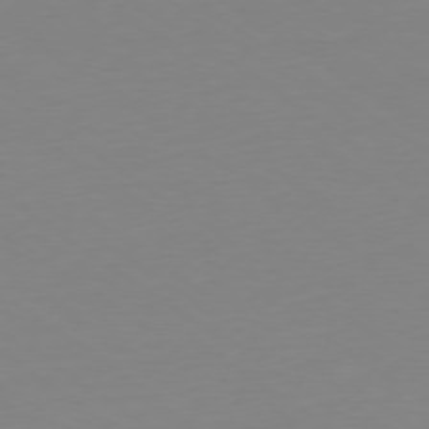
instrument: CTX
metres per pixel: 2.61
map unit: Hpe
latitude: -79.3887
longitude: 14.3684
